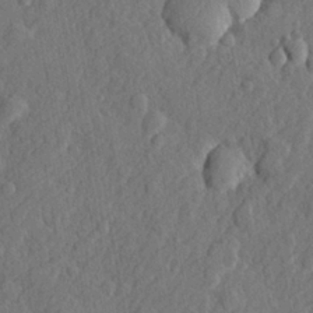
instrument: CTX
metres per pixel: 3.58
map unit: lHvf
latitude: 22.8002
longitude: 143.6721
